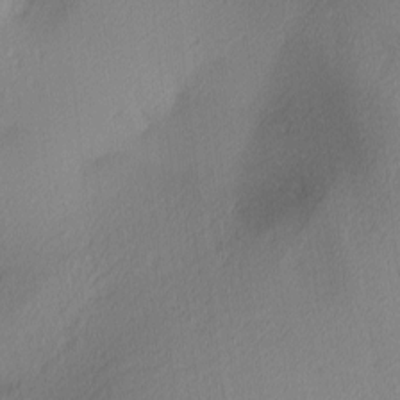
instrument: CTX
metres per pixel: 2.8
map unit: lAa
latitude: 3.3481
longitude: -115.5371
